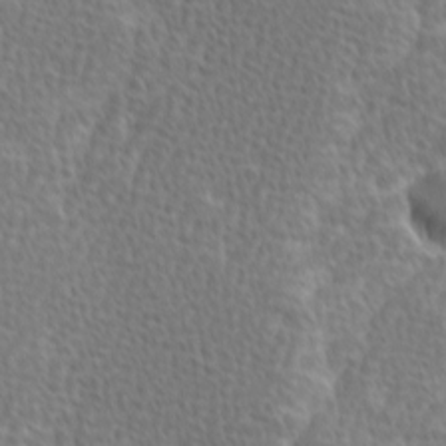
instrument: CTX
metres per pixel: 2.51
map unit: Ave
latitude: 9.4615
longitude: -106.2145
